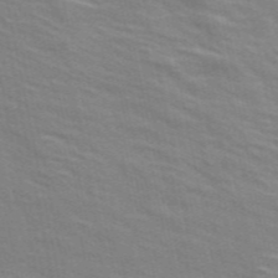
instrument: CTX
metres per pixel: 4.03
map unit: ANa
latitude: 48.4223
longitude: -75.1592
